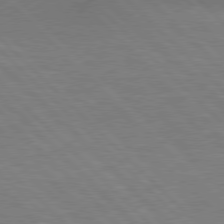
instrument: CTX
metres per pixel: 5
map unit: Hpe
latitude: 77.4048
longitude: -156.2333
